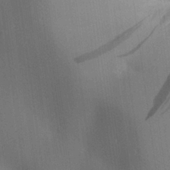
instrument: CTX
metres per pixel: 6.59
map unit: Aa
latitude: 26.4979
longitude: -137.8017
